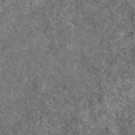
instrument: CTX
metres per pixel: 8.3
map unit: eAb
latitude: 49.3671
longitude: 113.8423
